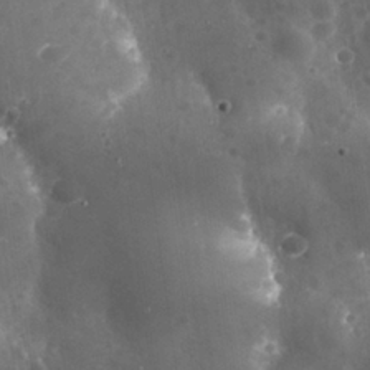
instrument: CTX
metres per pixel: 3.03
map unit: Nhu
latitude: 25.5749
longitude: -56.7057
